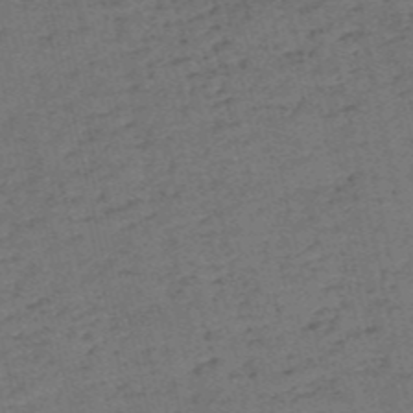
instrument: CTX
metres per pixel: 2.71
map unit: eHh
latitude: -55.0298
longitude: -89.6127
